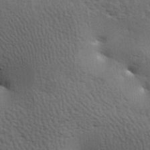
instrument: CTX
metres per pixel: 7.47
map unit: lAa
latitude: -7.4265
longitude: -125.5182
